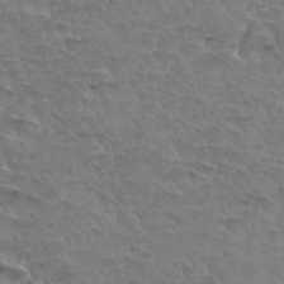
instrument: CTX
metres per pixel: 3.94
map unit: Hto
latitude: 33.4804
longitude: -46.2334
